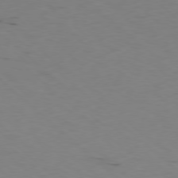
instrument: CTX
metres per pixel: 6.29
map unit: Ap
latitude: -78.1794
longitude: -74.7057
